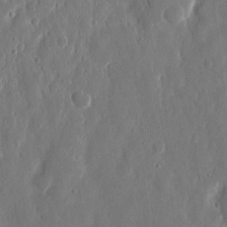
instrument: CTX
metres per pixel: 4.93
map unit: eHh
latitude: 13.6316
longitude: -72.2145
